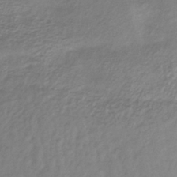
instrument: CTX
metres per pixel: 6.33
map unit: lHb
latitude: -36.5007
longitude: 70.2929
